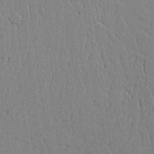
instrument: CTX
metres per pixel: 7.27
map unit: lAvf
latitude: 15.7828
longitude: -126.9136
